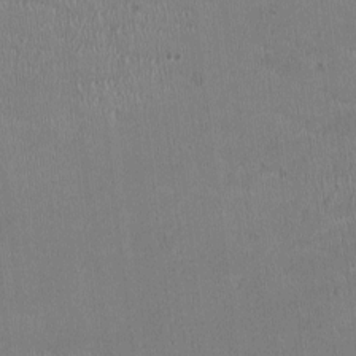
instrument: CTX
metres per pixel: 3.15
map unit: HNhu
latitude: -3.2942
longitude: -3.3481
